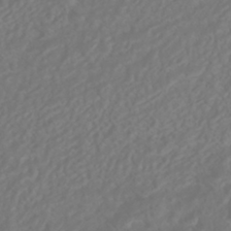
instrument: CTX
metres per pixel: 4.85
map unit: HNhu
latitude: -42.0283
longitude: 104.9164
